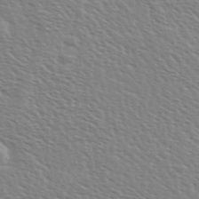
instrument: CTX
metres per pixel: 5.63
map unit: Ave
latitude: 37.4993
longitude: -112.8191
